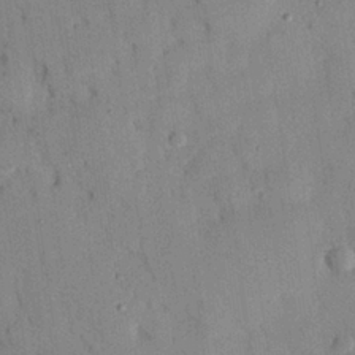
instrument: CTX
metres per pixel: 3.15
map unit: eHh
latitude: 26.4790
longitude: -76.1011
